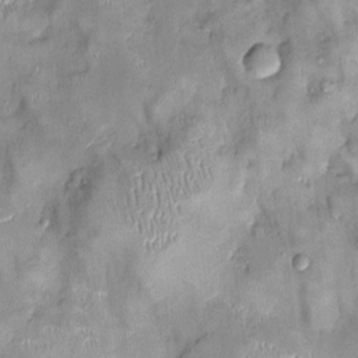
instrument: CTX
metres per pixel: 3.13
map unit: Ht
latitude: -4.7841
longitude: -14.3090
